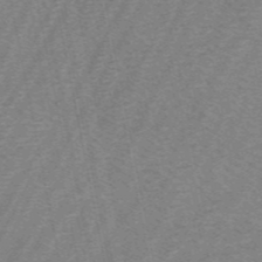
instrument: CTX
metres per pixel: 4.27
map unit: HNb
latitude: -54.1417
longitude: -45.3670
